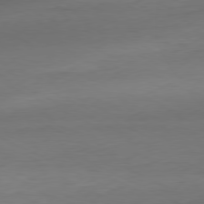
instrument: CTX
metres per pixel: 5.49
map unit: Hpe
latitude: -80.9164
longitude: 19.8611
